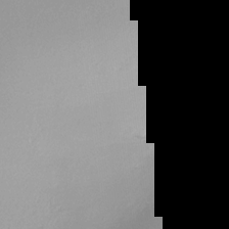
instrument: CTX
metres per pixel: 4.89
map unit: Nhe
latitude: -32.7841
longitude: -89.0837
